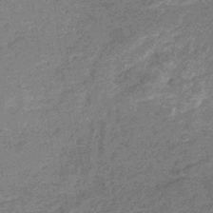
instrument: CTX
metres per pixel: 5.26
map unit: eHb
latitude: -31.3320
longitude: 68.8974
